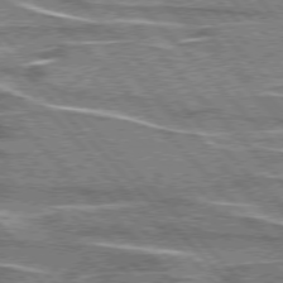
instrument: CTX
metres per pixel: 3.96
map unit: lApd
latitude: 76.2900
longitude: -81.4048
